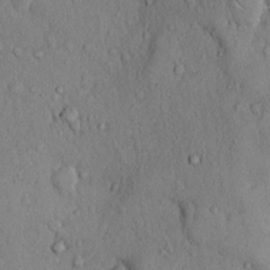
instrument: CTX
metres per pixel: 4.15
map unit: Hto
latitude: 13.1403
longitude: -58.1578
